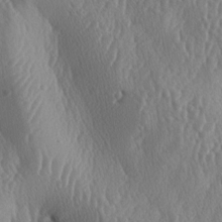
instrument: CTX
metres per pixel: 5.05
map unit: lAa
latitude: -7.4643
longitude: -128.5546
